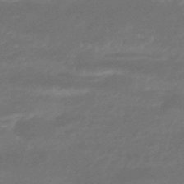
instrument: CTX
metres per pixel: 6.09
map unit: HNhu
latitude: -46.5951
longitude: 90.2362
